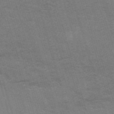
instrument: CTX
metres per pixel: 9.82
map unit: HNb
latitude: -53.6721
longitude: -42.7057
